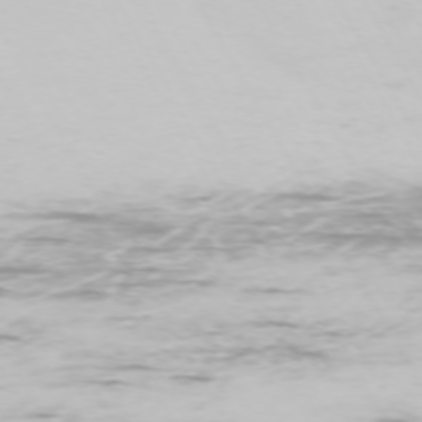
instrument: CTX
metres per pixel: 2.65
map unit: Hpe
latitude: -73.5966
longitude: 3.8044
